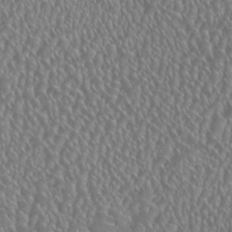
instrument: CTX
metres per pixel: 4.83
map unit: HNhu
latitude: 0.2900
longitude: 0.8219
